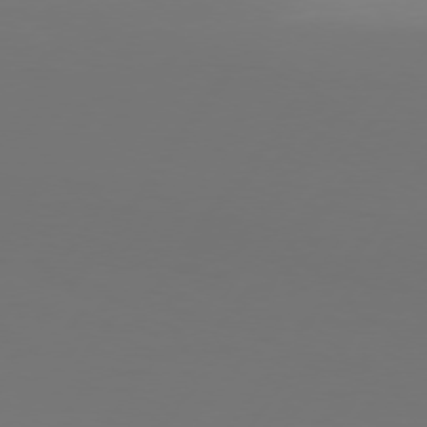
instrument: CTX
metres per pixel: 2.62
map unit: Hpe
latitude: 74.8002
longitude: -130.3468
